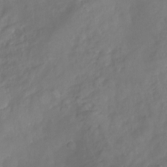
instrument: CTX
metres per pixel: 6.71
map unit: Nhu
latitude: -23.0487
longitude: -56.6868
